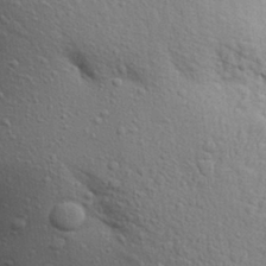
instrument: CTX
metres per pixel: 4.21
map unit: Aa
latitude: 29.5371
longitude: -147.5560
